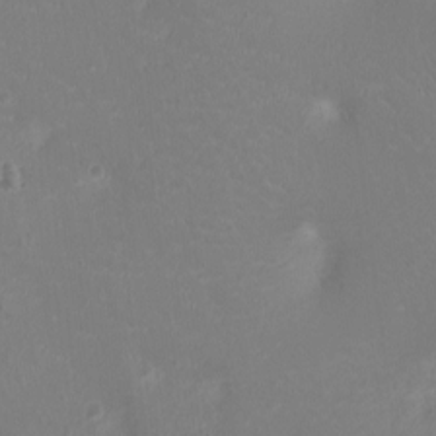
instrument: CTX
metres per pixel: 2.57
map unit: Ht
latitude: -2.8785
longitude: -16.7435
